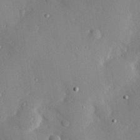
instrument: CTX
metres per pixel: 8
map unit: Hve
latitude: 26.9892
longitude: -92.2333
